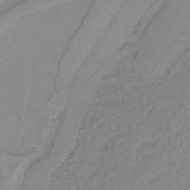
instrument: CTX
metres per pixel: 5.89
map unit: HNb
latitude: -36.8786
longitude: 58.3684
